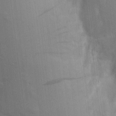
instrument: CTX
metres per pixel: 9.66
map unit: Aa
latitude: 16.1389
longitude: -149.0270
